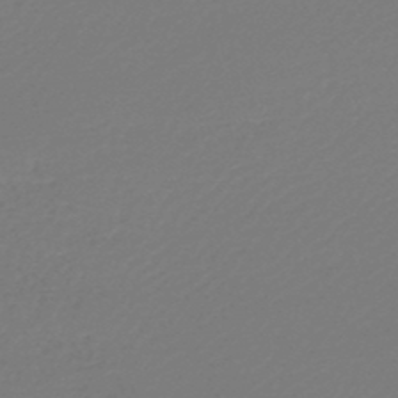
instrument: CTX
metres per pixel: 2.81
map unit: lHb
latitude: -47.1998
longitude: 69.2564
